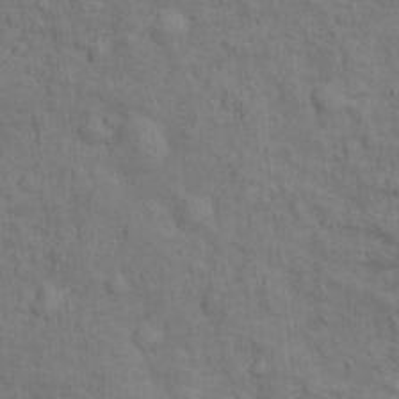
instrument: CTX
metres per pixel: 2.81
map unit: Ht
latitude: 9.9717
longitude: -39.5560
